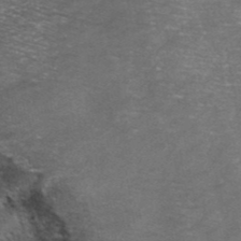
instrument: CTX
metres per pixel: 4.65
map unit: ANa
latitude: 42.5357
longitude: 25.2565
